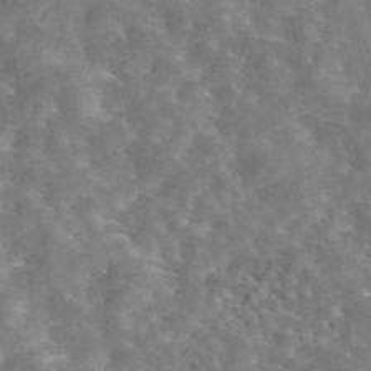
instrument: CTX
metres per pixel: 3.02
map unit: eAb
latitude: 44.7435
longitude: 116.4062
